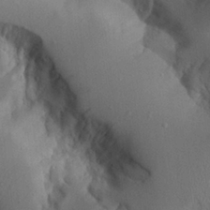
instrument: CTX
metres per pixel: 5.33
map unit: Aa
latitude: 24.2711
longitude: -132.2712
